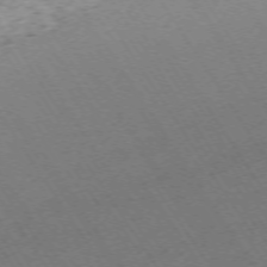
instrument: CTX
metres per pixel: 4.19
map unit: Ap
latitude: -73.1431
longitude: -70.7813
